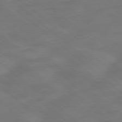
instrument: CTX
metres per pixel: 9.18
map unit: Ap
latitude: -78.6896
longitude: -67.8394
